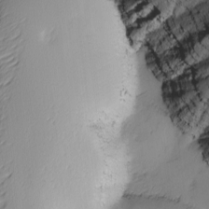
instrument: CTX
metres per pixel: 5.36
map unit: Ave
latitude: 2.6112
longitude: -111.3671
